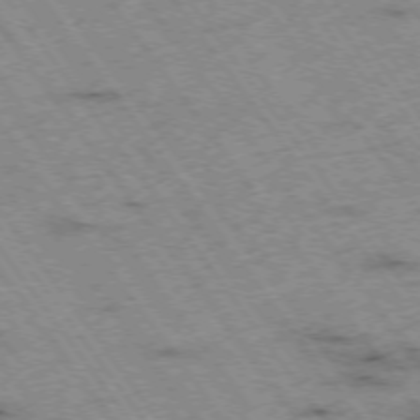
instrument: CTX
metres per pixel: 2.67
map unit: Hpe
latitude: -74.7652
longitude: 4.1228
